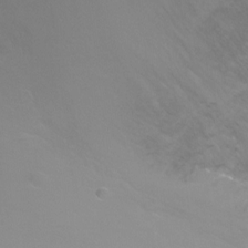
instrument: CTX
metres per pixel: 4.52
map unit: Ht
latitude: -2.7274
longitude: -27.2348
